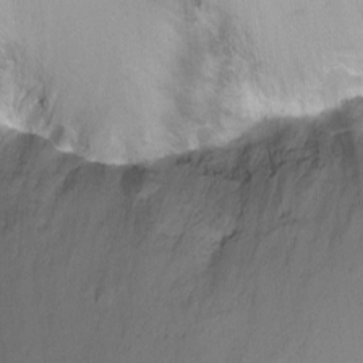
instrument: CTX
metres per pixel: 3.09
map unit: Ht
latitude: -6.1228
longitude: -36.5924
